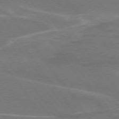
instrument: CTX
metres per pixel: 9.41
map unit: lApd
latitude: 75.2915
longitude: -62.2145
